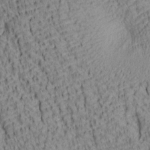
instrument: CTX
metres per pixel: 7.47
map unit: lAa
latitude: 7.0836
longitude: -115.3859
